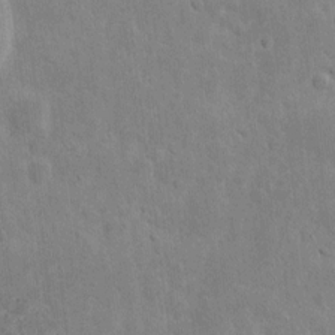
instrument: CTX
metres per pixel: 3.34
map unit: eHh
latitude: 8.2145
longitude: -71.6883
